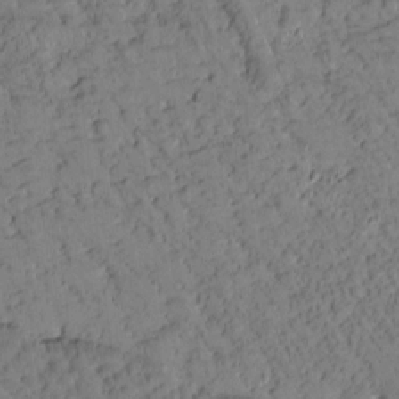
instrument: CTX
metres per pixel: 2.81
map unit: Htu
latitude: 0.7624
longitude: 176.7841
